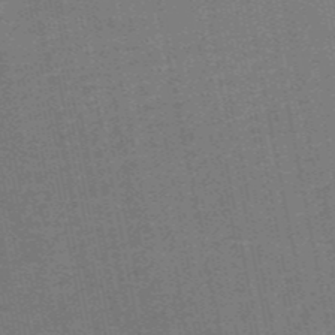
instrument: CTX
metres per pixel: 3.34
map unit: HNb
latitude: -52.5006
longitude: -48.2711
